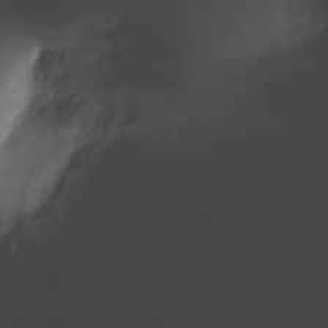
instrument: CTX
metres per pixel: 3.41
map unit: Nhe
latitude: -19.3321
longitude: 144.6708
